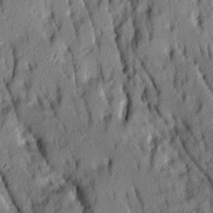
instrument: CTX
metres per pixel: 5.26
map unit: Ave
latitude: 14.0822
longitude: -132.8002
